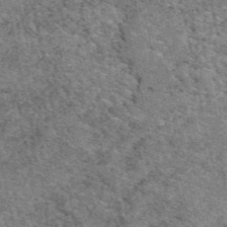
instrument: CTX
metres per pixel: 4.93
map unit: eAb
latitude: 49.4426
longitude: 114.0661
